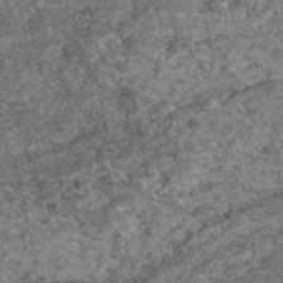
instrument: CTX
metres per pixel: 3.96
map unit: eAb
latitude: 47.1026
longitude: 118.2173
